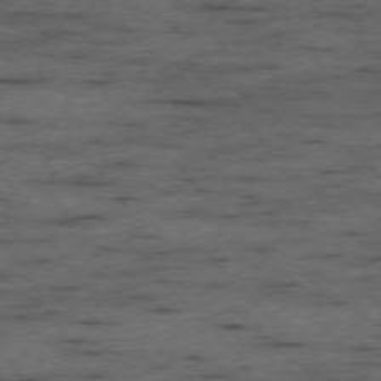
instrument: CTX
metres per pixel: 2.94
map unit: Ap
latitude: -76.2550
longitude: -91.1781
